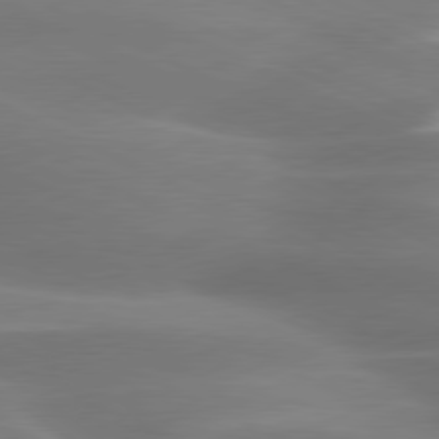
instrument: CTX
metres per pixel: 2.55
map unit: lApd
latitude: 79.8584
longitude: -121.3860
